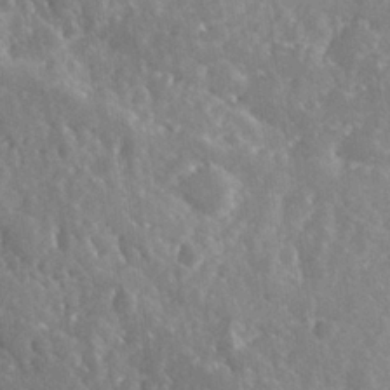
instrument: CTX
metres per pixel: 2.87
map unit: Hve
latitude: 24.8946
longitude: 146.2361
